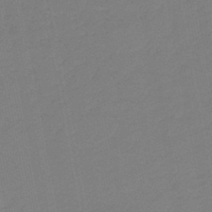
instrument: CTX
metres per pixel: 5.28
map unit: HNb
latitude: -46.4818
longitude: 55.6155
